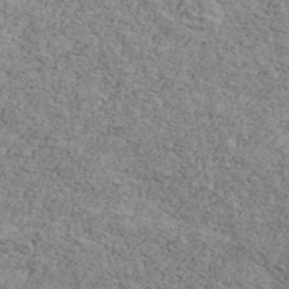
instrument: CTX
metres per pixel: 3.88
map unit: Ave
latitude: 41.3103
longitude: -108.7624
